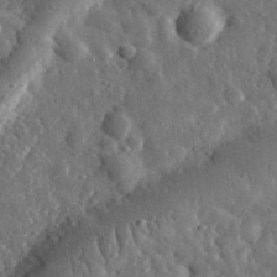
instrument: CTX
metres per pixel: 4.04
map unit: eHh
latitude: 34.8191
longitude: -80.5924
